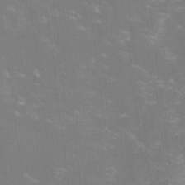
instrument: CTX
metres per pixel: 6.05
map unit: lHvf
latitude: -14.3496
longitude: -100.8191
